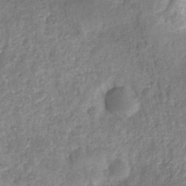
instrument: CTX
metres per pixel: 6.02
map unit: HNhu
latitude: -28.1039
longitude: 74.4062
